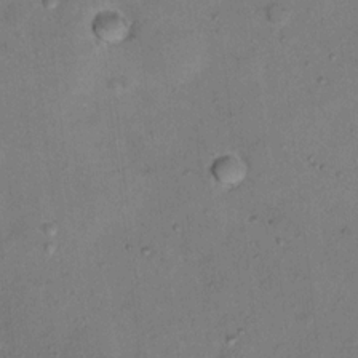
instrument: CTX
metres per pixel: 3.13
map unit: Nhu
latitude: 13.5560
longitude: -36.6491
